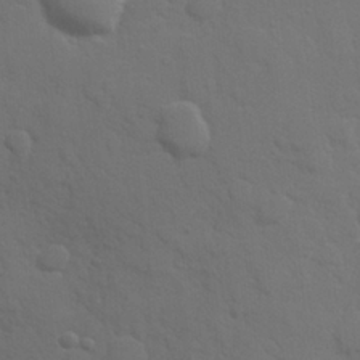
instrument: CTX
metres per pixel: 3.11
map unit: Hve
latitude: 25.3292
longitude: 148.5196
